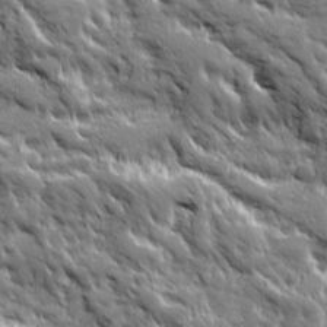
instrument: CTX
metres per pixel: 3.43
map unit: Ave
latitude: 19.4804
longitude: -134.5168
